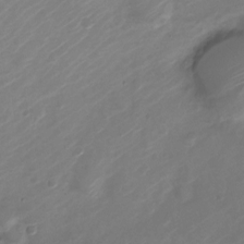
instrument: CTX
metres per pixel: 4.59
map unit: Nve
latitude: -20.6329
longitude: 107.1242
